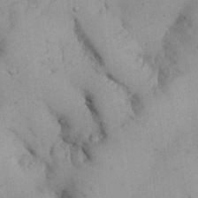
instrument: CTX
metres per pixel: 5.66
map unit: Nhu
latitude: 26.6491
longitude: -68.0822
